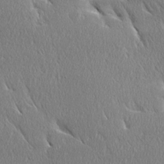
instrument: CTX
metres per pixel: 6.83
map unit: Ave
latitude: 21.4049
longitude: -136.4979
